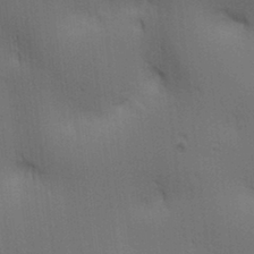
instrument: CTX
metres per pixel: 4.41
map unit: lAa
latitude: 11.5938
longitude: -108.6301
